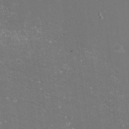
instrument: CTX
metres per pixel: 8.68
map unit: eHh
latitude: -11.6722
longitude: -62.3468
